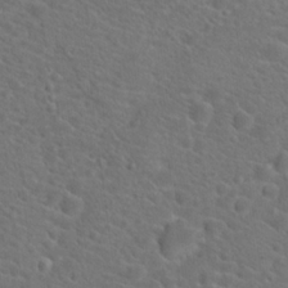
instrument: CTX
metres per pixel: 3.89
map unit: Hto
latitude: 19.5560
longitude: -38.7435
